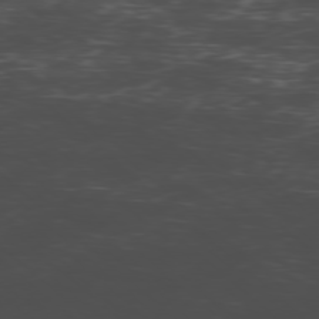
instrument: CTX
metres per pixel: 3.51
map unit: Hpe
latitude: -78.3306
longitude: 15.5588
